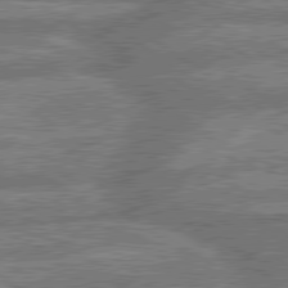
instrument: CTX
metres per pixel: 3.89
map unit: lApd
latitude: 79.9906
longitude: -169.2726
